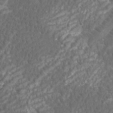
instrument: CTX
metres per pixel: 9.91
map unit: Htu
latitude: -11.1431
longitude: -73.4993
